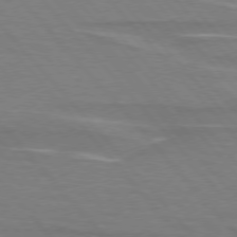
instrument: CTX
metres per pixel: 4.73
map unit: lApd
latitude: 75.6883
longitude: -81.1403
